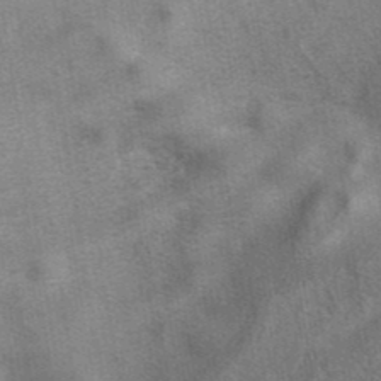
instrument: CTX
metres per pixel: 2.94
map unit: eAb
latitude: 41.4615
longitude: 102.9542
